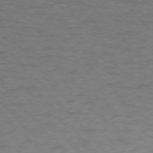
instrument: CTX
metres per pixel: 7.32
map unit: Ap
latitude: -76.1795
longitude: -69.5560
